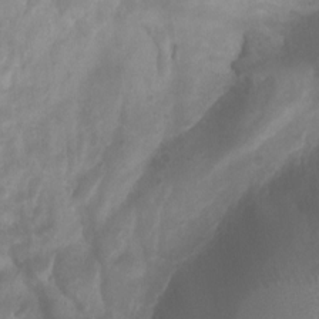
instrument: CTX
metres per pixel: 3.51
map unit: Htu
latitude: 3.4237
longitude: -21.6694
